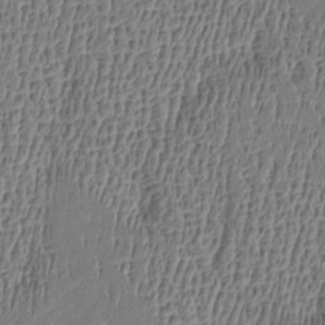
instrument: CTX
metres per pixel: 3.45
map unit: Htu
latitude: -5.1998
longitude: 176.4062
